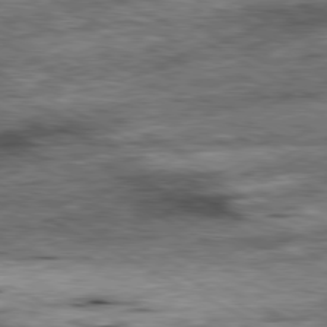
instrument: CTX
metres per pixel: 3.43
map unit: Ap
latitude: -81.1053
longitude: -89.5372
